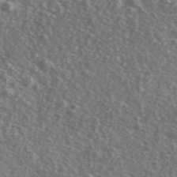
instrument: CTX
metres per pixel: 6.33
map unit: Ave
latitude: 39.4615
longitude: -109.1403
